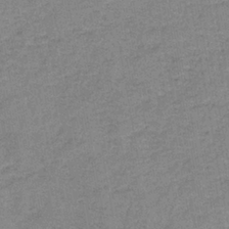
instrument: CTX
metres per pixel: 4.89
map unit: eAb
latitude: -36.3495
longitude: 52.0661
